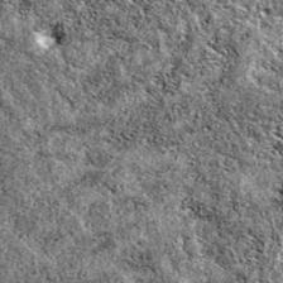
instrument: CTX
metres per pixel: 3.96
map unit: eAb
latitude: 38.6490
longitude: 110.8786
